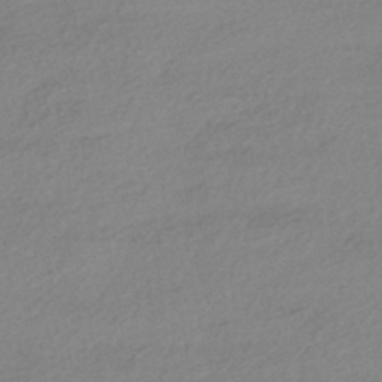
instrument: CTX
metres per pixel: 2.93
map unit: HNhu
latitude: -43.3698
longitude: 96.2551
